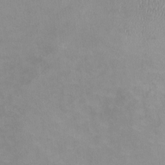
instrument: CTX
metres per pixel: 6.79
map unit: HNhu
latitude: -1.1054
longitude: -4.4223
